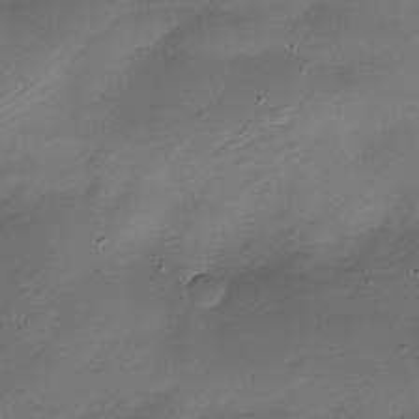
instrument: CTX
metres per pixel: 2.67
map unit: Nhe
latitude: -19.4454
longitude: 145.2943
